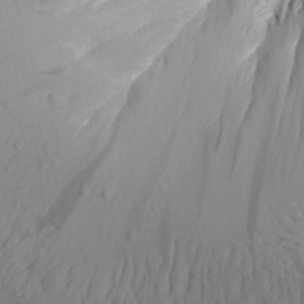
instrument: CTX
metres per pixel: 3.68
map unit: Aa
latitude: 17.4615
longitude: -144.0255
